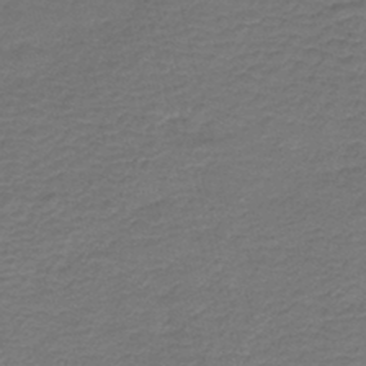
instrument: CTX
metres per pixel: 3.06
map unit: HNb
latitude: -43.2375
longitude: 50.9920
